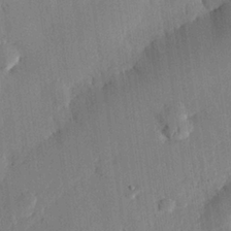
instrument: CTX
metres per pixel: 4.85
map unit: eHh
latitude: 26.5357
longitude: -82.2144
